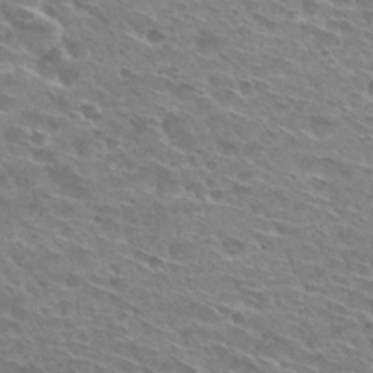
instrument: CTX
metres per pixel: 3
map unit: Hto
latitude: 30.0444
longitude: -42.4979
